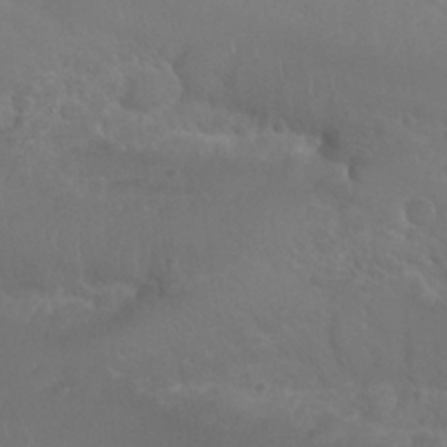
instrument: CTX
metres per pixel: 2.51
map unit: Nhu
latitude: 28.2522
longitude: -55.3293
